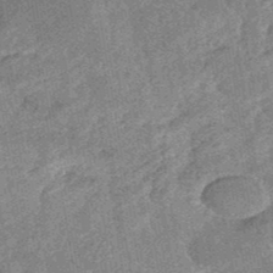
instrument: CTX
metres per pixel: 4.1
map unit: eHb
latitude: -48.3684
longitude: 85.6721
